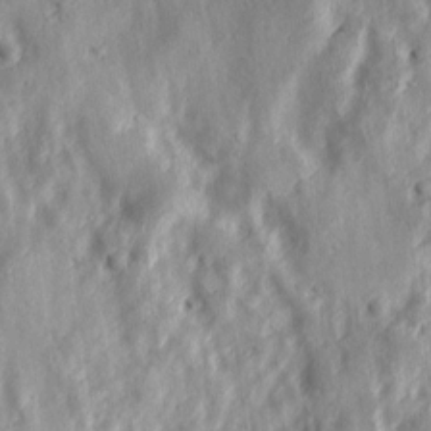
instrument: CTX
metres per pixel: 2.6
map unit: Ave
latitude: 17.4804
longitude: -133.4049
